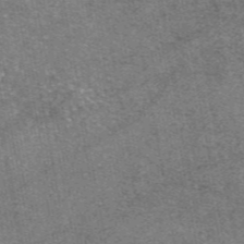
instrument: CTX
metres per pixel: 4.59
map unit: eAb
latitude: 47.6505
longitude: 107.2187
